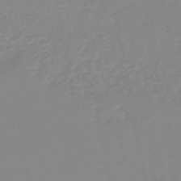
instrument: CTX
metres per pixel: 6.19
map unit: HNb
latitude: -44.9731
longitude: 55.0298
